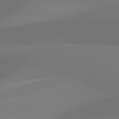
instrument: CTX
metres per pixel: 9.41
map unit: lApd
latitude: 81.8583
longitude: 128.7085
